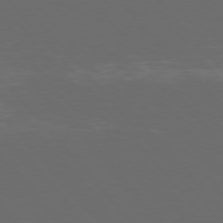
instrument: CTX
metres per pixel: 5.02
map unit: Hpe
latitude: 76.6301
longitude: -168.4223
